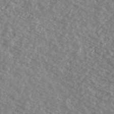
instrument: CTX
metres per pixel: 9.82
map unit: Ave
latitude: 39.2537
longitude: -110.1011
